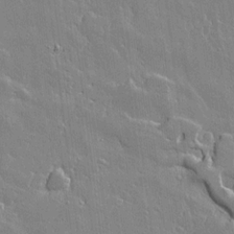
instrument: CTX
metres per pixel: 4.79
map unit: lAvf
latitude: 16.8191
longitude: -127.6127
